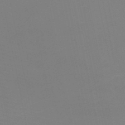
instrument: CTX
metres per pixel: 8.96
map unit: HNb
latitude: -50.1984
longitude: -50.8002
